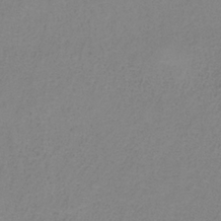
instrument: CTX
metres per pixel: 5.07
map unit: HNb
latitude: -34.0094
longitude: 53.8422
